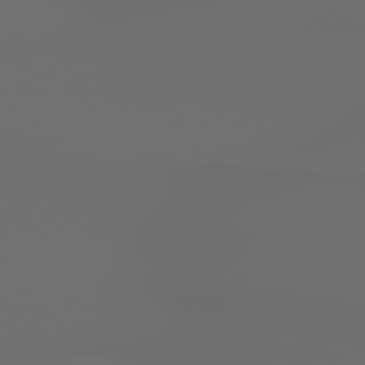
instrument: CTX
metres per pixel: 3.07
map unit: lApd
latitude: 79.3104
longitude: 176.0661
